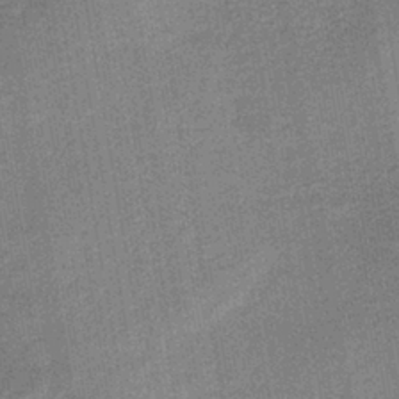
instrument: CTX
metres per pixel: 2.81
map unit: lHb
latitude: -39.1998
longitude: 74.4440
